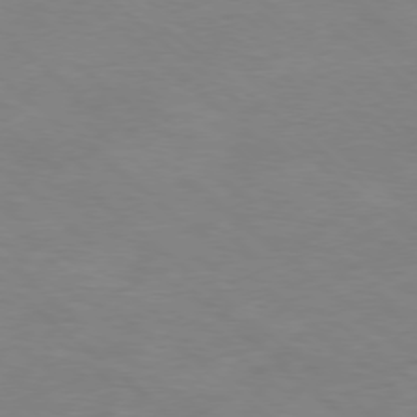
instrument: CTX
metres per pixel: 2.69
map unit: Ap
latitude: -78.3117
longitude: -98.2333
